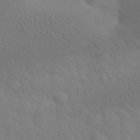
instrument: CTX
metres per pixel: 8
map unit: eHh
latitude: 30.6869
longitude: -68.4034
